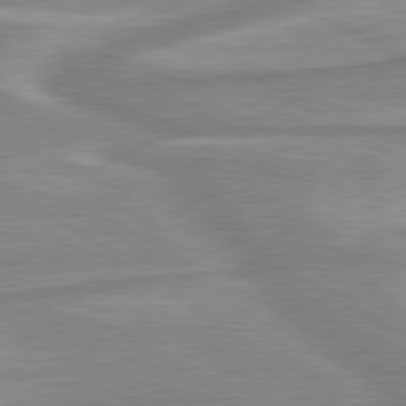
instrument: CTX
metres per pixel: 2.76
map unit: lApd
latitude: 80.0822
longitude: -173.1403
